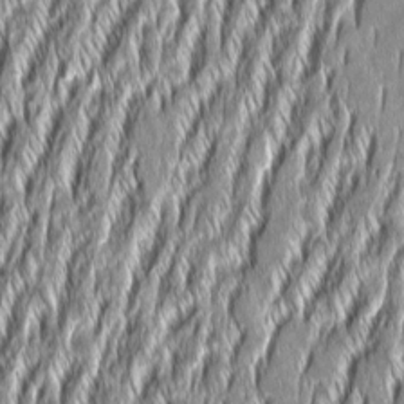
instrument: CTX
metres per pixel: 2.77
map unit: Aa
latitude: 8.1389
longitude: -131.9151
